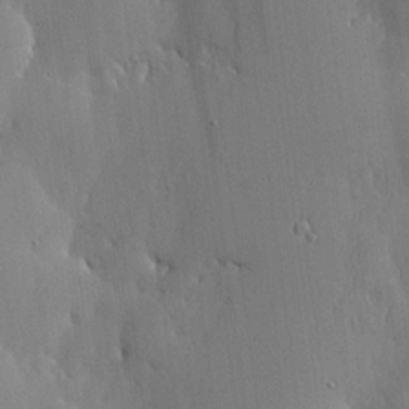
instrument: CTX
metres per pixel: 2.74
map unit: lHvf
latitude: 18.2333
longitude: -114.3656
